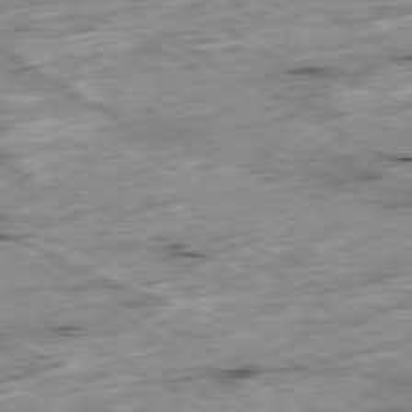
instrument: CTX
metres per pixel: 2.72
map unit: Ap
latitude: -79.9556
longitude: -88.8002
